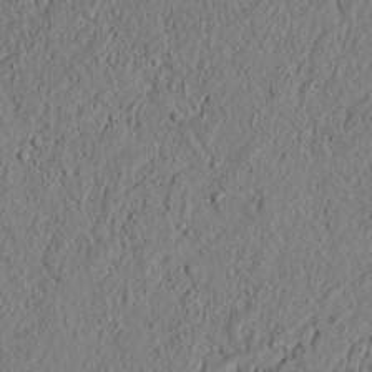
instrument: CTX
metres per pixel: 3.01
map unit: lAvf
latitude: 6.1767
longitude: 166.5952
